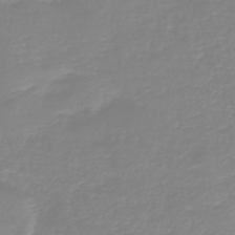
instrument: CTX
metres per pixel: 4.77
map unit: HNb
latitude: -44.6896
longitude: 53.8800
